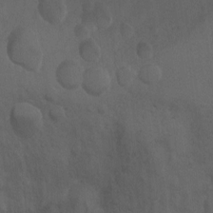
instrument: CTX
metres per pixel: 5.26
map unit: Ht
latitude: 0.9513
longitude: -25.6316
